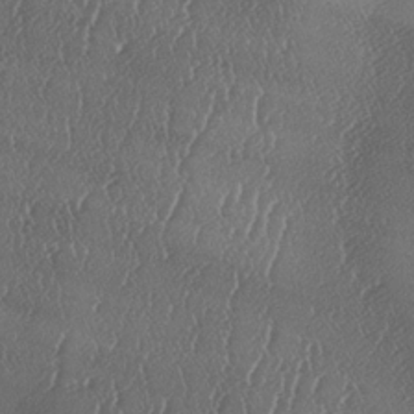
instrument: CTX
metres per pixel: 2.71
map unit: lAa
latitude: -7.6910
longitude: -129.2537
